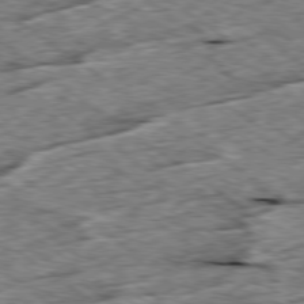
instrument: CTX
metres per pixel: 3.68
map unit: Ap
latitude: -79.6721
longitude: -86.2522
